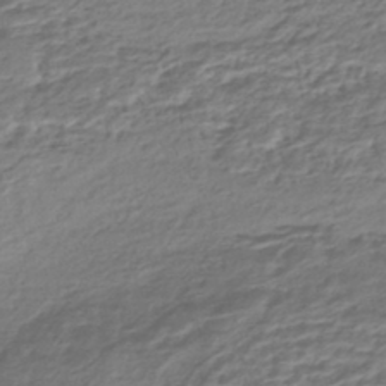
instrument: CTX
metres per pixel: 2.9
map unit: HNhu
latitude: -43.4643
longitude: 105.1242
